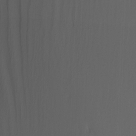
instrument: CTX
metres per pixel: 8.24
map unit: Aa
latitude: -7.3698
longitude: -77.9528
